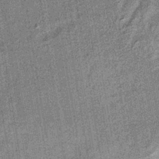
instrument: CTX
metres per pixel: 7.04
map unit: lHb
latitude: -37.8611
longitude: 64.3684
